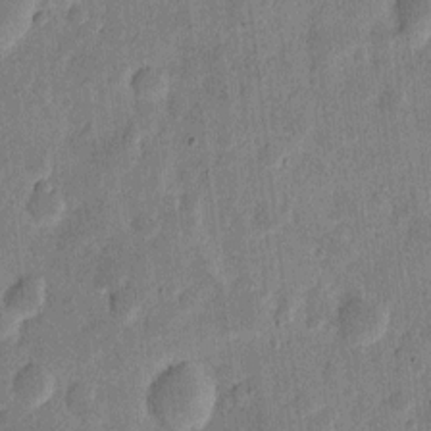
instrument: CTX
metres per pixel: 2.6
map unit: eHh
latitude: 7.1025
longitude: -71.2537
